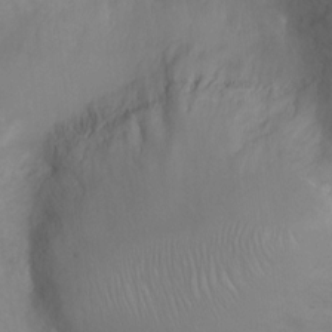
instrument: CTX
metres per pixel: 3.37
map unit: Ht
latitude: -2.4440
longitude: -33.6127
